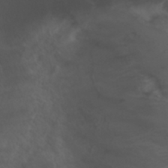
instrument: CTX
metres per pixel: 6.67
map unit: ANa
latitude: 36.0822
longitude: 13.8045
